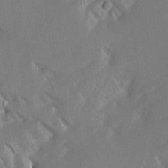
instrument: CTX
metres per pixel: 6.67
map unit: Aa
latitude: 16.5168
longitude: -149.5182
